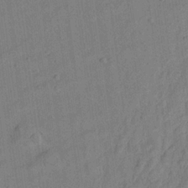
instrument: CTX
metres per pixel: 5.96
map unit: Aa
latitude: 20.4790
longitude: -141.0647
